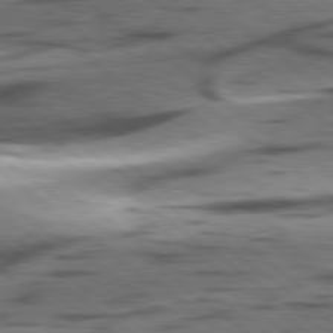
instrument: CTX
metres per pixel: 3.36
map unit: lApd
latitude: 78.7247
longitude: -51.1403
